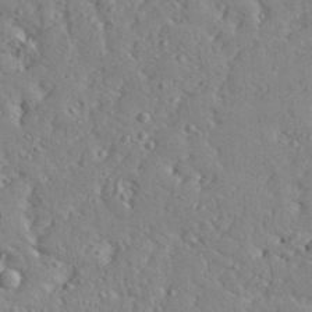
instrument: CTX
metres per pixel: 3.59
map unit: Aa
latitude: 32.3845
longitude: -133.1025
